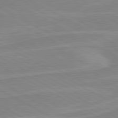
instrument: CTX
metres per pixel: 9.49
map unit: lApd
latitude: 80.4979
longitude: 171.0109
